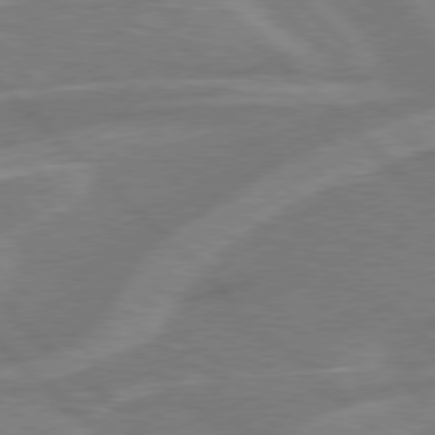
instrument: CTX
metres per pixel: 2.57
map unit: Hpe
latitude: 77.5182
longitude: -151.6505
